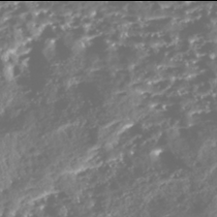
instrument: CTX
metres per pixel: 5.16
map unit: Nhe
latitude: -46.0094
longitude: 151.9556
